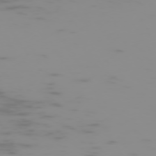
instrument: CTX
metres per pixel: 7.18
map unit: Hpe
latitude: -74.1039
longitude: 5.9556
